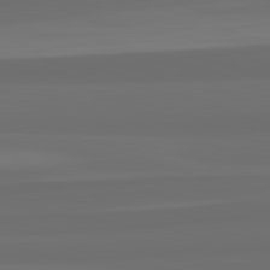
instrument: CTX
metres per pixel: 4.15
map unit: lApd
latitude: 82.7435
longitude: 159.0675
